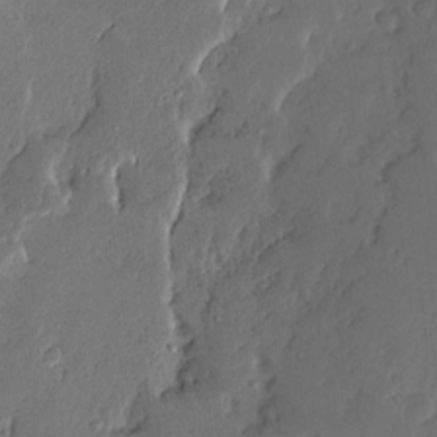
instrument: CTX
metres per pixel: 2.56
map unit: Ave
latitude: 14.3846
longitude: -137.9339
